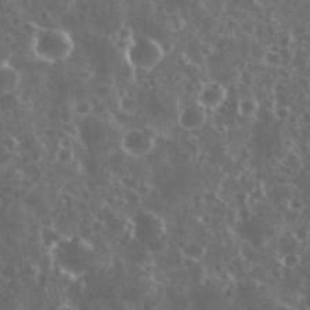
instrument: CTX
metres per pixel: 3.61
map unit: eHh
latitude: 35.0647
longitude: -59.4804
